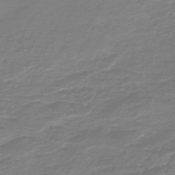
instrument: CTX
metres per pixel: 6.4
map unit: HNb
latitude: -46.8975
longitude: 53.2187
